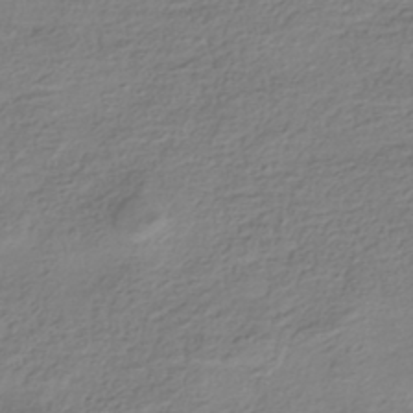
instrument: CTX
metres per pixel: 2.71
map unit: HNhu
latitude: -41.8233
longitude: 99.8422
